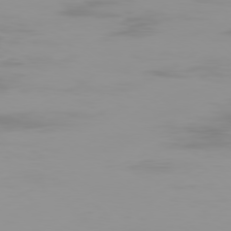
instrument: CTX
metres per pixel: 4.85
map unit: Ap
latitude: -78.9163
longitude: -95.7261
